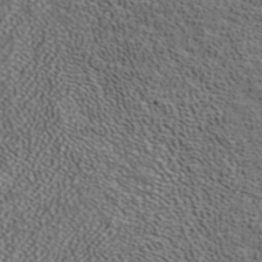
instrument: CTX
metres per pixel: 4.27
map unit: ANa
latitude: 39.9717
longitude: 24.6896
